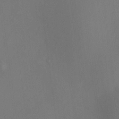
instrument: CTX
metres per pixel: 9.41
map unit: HNhu
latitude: 12.3845
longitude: 11.5210
